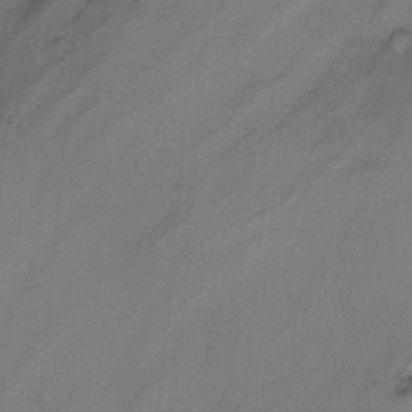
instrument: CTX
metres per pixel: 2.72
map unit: Nhu
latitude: -14.8408
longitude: -53.8772
